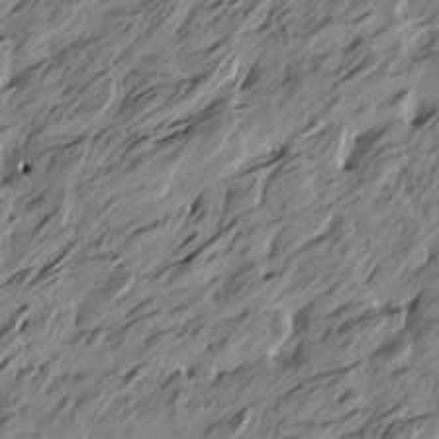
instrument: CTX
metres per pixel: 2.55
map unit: Htu
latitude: -5.5021
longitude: -178.6302
